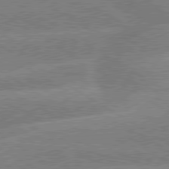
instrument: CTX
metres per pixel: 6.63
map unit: lApd
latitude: 79.6316
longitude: -133.6316
